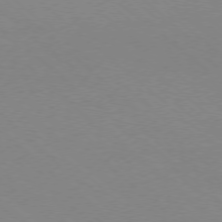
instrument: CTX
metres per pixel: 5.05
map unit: Ap
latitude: -77.9556
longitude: -90.8947
